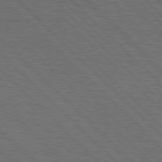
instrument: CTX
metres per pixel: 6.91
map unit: Hpe
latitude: 77.6127
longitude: -126.8758
